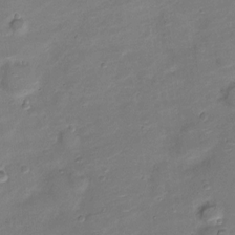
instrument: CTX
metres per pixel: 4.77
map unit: Nve
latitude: -20.5762
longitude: 104.9164
